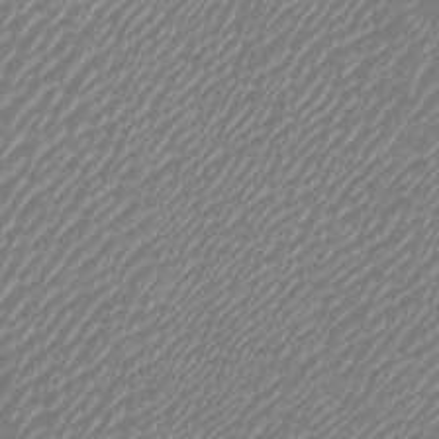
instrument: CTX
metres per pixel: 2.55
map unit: Htu
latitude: -5.5966
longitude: -74.8002
